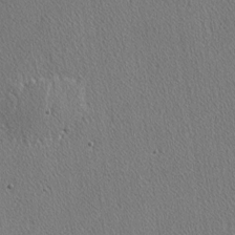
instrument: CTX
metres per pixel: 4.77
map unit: lAvf
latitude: -3.6532
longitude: -108.5734
